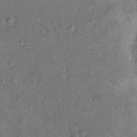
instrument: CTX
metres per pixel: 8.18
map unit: eHh
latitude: 19.2915
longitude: -60.7246
